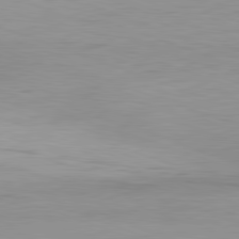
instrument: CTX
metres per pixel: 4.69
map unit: Hpe
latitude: -81.9178
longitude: 10.3306
